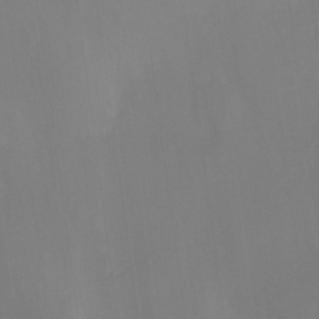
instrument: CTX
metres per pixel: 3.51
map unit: Ave
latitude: 0.5168
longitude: -113.3859
